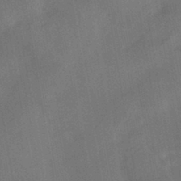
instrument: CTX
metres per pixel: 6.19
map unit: HNhu
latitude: -43.0108
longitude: 91.8423
